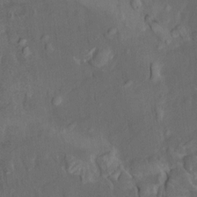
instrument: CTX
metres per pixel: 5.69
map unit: HNhu
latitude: 5.6316
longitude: 10.6519
